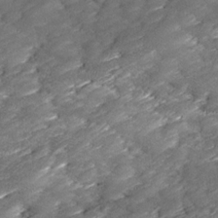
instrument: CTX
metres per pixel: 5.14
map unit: Ave
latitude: 17.3860
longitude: -136.1956
